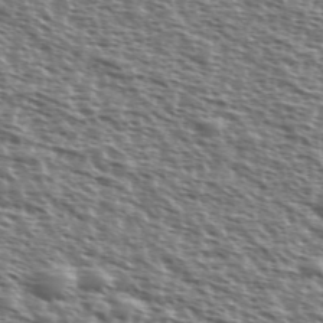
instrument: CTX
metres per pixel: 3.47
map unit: Ave
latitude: 38.0822
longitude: -111.8395
